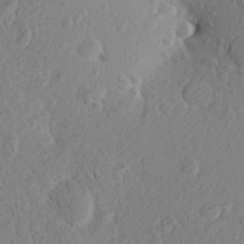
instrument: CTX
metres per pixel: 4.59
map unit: Aa
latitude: 26.7246
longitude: -144.8947
